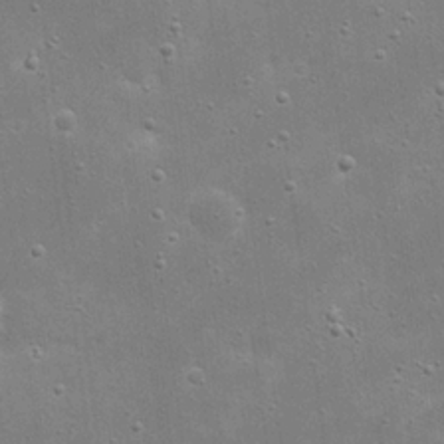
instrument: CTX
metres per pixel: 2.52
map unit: eHh
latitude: 21.2348
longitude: -67.0458
